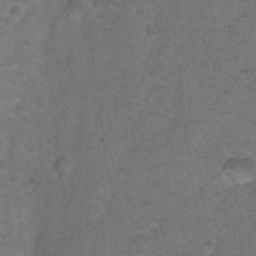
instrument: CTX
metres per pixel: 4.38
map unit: Nhu
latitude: 17.8583
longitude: -31.0837
